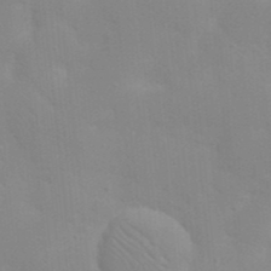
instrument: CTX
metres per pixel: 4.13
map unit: eHh
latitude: 20.4979
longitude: -64.1011
